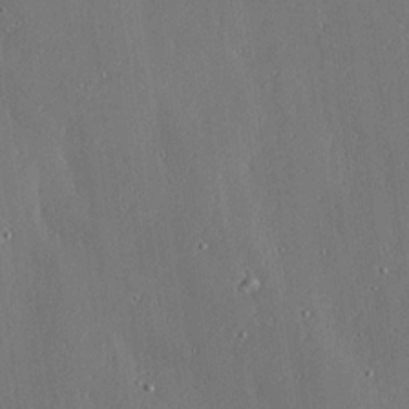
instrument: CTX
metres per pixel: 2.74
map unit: Ave
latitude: 17.5749
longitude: -139.4804
